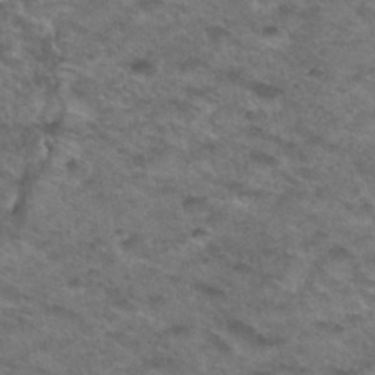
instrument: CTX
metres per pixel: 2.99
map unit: Hto
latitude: 33.2537
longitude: -48.7813
